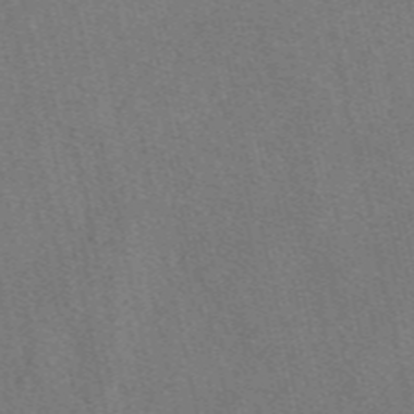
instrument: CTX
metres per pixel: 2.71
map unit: eAb
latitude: 49.0836
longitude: 112.5007
